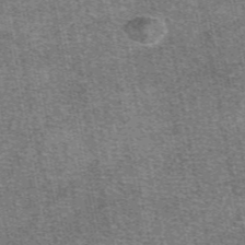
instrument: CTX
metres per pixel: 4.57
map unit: eAb
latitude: 48.0633
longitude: 105.2376
